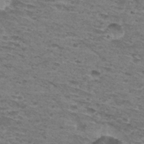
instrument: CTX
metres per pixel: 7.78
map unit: Hto
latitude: 30.7247
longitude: -47.9528
